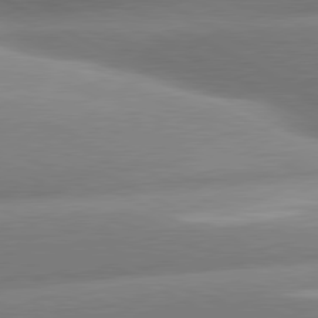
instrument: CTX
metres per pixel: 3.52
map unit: lApd
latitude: 80.6679
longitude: -158.7435
